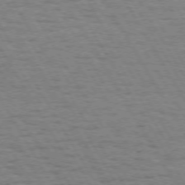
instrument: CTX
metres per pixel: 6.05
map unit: Hpe
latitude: 72.1956
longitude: -123.5560
